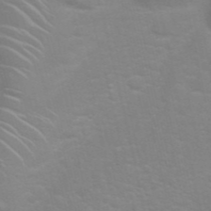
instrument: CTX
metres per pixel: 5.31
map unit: Nhu
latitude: 27.4804
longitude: -61.6883
